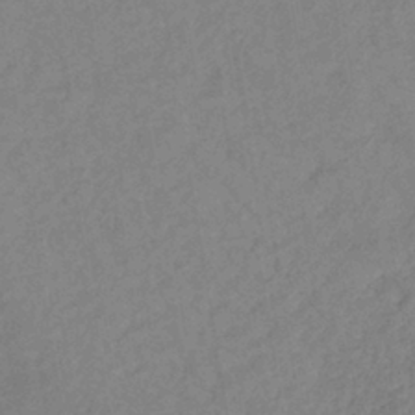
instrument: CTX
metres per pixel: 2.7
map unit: lHb
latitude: -36.9163
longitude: 72.3306
